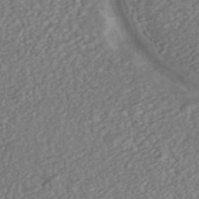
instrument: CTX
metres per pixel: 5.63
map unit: ANa
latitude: -43.3887
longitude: 108.5952
